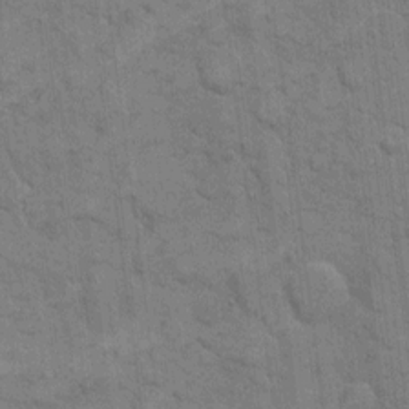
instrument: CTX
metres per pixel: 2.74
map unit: eHh
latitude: 12.0633
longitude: -65.2159
